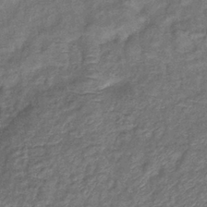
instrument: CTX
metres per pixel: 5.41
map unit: eHb
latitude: -39.7856
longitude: 78.5951
